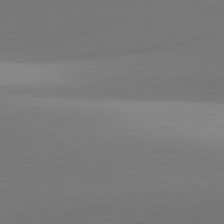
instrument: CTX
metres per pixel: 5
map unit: lApd
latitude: 81.7261
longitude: 141.2376
